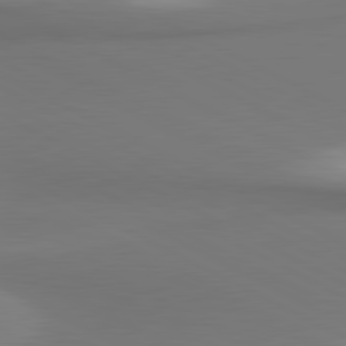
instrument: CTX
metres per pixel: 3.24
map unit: lApd
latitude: 81.2159
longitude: 173.6533
